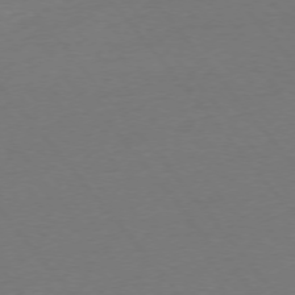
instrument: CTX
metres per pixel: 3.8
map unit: Ap
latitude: -75.5399
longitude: -93.8016
